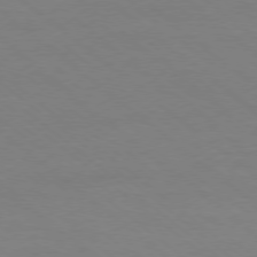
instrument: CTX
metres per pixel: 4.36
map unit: Ap
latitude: -78.4818
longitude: -97.7827
